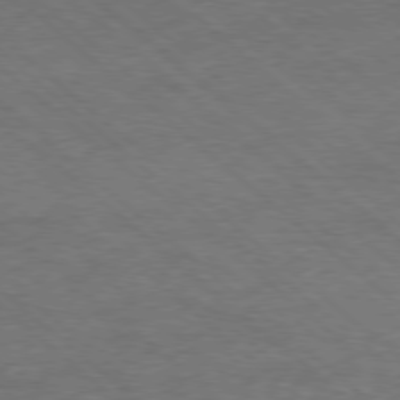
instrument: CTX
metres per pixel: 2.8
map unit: Hpe
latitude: -78.5951
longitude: 17.1998
